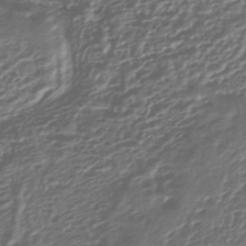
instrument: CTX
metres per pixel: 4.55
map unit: HNhu
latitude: -44.6141
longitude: 97.2376
